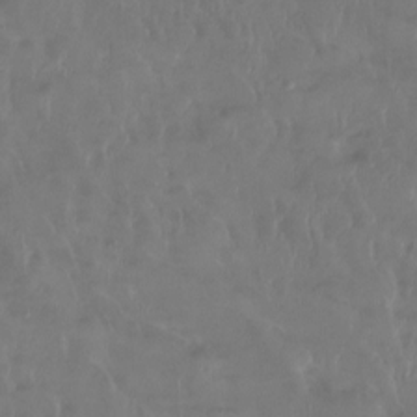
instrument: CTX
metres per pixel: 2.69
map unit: Htu
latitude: -14.6519
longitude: -46.5924
